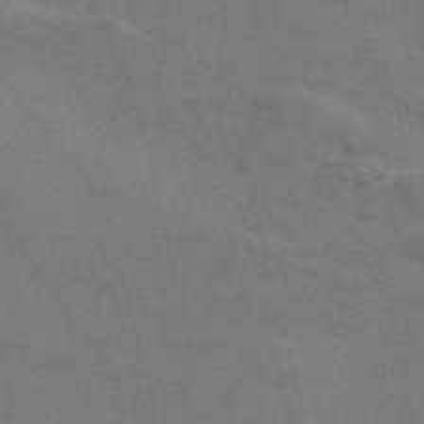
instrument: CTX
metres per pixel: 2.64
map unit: Nve
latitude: -57.8989
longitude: 51.4832
